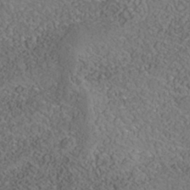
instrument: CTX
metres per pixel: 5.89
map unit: Nhe
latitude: -40.6896
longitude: -99.3481
